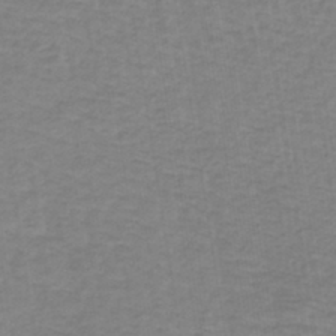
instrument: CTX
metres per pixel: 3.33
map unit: lHb
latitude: -42.3306
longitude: 71.0109
